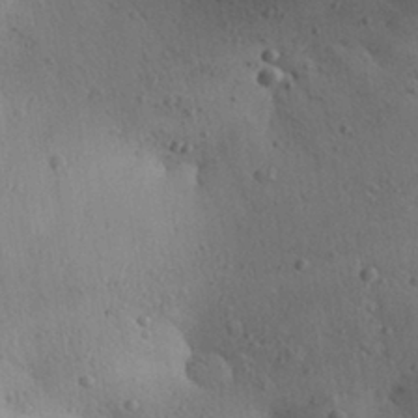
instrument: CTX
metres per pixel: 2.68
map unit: Aa
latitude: 30.3657
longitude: -144.9702
